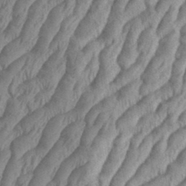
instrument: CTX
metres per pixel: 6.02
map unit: eHh
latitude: 36.5735
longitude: -137.7072
